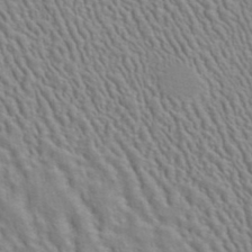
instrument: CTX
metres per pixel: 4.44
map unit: ANa
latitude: 40.9891
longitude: 29.0675
